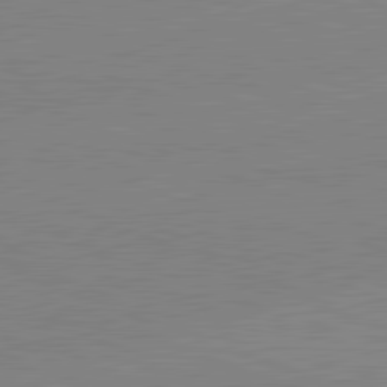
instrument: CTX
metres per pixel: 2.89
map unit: lApd
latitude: 81.9150
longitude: -158.3278
